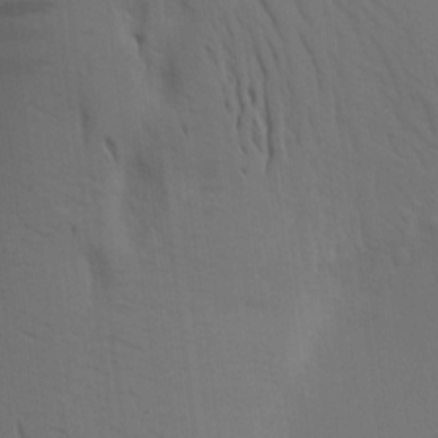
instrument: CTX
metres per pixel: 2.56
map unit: Aa
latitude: 15.4427
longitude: -147.6505
